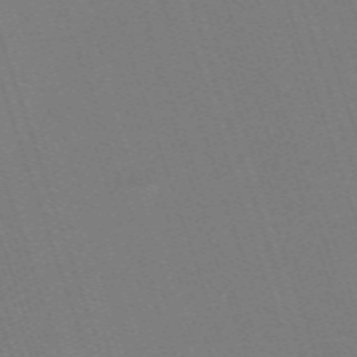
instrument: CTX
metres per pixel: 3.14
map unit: eHh
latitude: -63.1998
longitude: 51.2565
